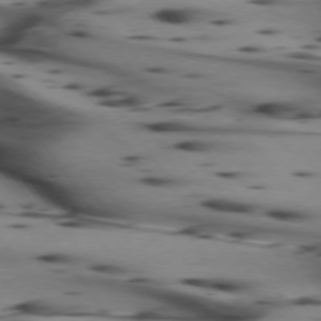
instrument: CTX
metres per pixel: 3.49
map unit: lApd
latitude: 74.6491
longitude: -64.4979
